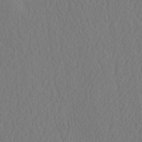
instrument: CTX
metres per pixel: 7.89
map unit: eHh
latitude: -2.9541
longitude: 16.3685
